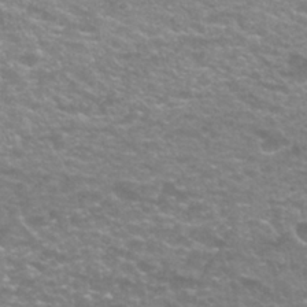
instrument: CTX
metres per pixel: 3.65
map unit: Nhu
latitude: 27.1970
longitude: -53.1214
